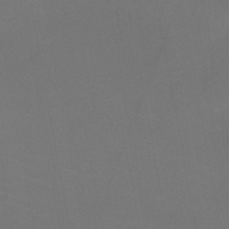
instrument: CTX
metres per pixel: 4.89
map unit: HNb
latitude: -47.6533
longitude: -42.5924
